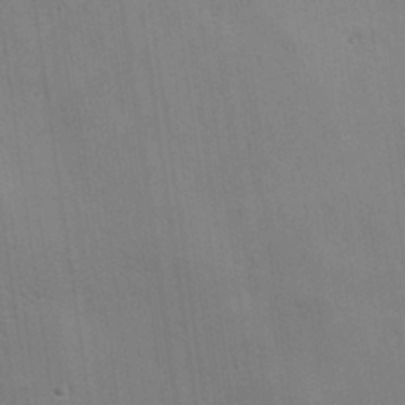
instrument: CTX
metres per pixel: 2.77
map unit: Nhu
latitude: 0.0822
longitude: -77.8961
